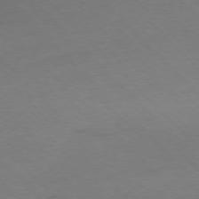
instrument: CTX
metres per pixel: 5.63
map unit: Ap
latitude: -77.1431
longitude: -65.3293
